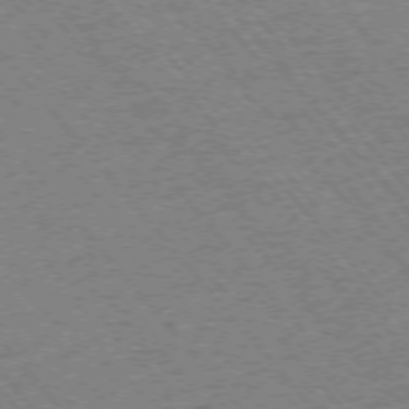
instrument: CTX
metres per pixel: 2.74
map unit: Ap
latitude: -75.3699
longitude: -86.5168
